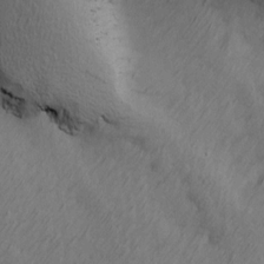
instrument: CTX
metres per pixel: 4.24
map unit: Ave
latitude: 13.6694
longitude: -106.1389
